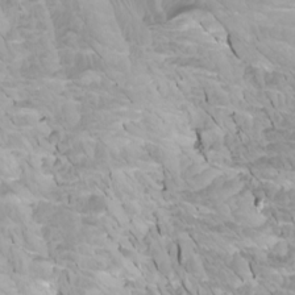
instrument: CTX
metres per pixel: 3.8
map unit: Htu
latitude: -4.3873
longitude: -73.7261
